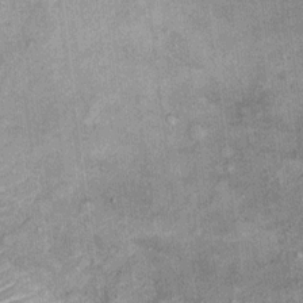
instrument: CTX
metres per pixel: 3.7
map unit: Ht
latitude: 10.8002
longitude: -39.0647
